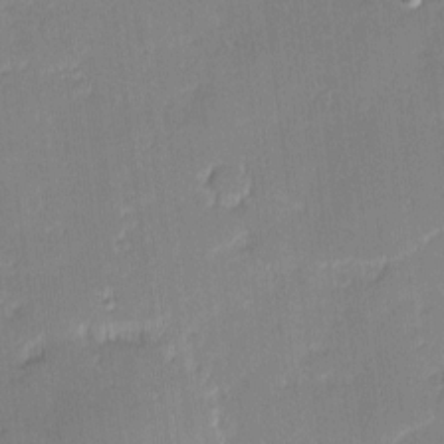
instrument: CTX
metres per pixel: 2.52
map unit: eHh
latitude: -1.3699
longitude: -83.3670
